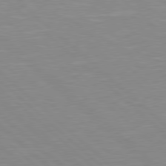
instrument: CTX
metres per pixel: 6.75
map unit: Hpe
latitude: 78.0255
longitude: -140.1955
